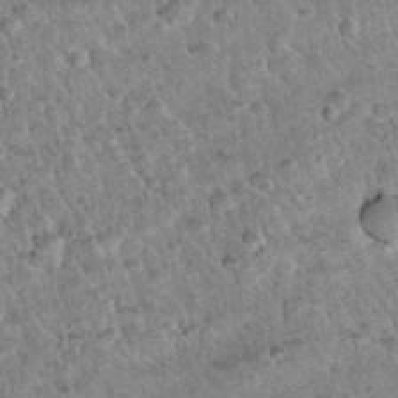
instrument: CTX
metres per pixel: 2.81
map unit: Hto
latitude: 32.4601
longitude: -51.1970
